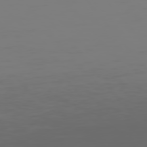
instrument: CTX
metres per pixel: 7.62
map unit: Hpe
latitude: 75.5749
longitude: -127.7072
